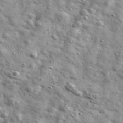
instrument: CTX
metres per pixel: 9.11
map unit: Ave
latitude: 41.1025
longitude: -106.9703
